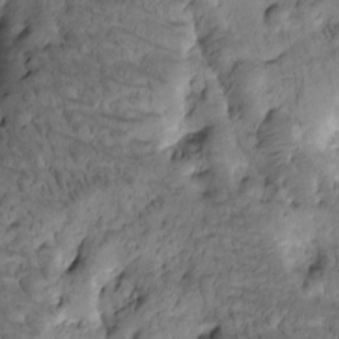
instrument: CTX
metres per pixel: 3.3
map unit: Htu
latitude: -3.7477
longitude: 173.3509
